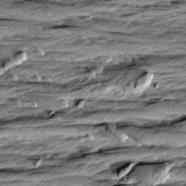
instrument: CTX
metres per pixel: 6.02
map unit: Aa
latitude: 8.8191
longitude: -138.3467
